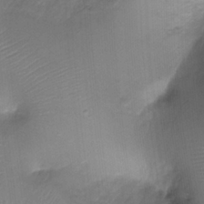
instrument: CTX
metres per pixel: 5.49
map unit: Ht
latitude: -18.1417
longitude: -44.7057
